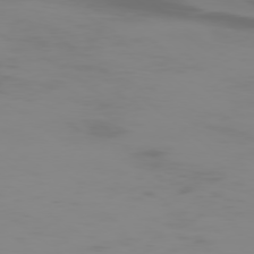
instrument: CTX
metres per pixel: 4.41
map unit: Ap
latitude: -78.5951
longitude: -95.5938
